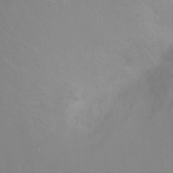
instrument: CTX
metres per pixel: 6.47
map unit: Ht
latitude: -6.5384
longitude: -37.4049
